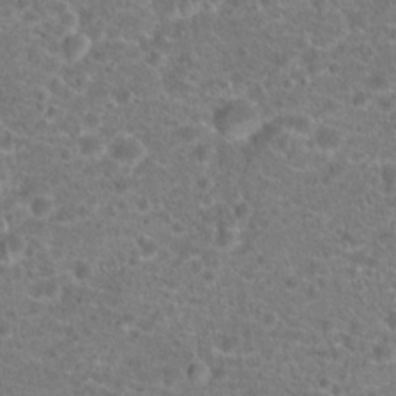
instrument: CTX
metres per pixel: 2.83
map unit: Hto
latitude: 18.6679
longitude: -40.9891
